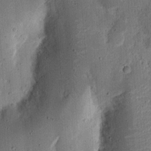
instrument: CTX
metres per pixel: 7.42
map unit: Ht
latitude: 13.1403
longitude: -74.2145
